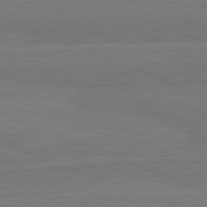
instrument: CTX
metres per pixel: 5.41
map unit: lApd
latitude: 82.4412
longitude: 166.1984
